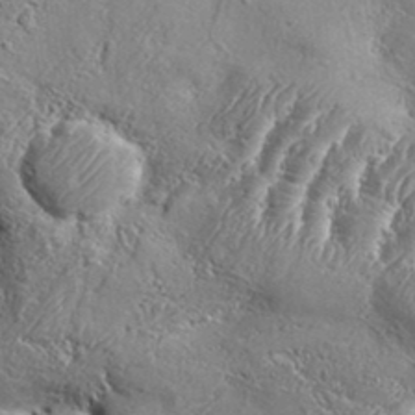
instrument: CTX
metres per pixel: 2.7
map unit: Aa
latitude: 34.4790
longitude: -134.9324
